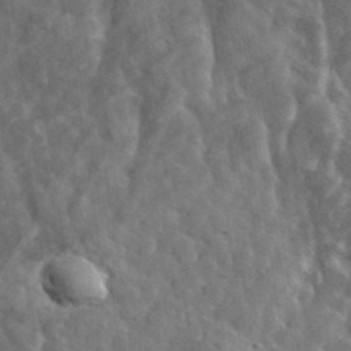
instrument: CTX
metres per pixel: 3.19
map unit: lHvf
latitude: 36.7435
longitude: -87.9717
